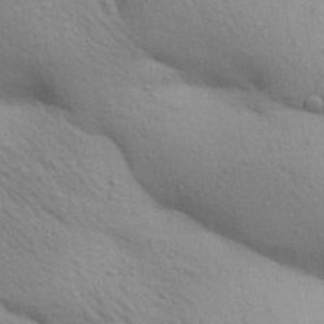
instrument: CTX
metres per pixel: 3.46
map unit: Aa
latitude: 29.9528
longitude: -147.8206
